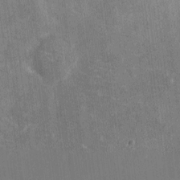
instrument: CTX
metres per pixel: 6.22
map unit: eHh
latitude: 4.8380
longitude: -67.8394
